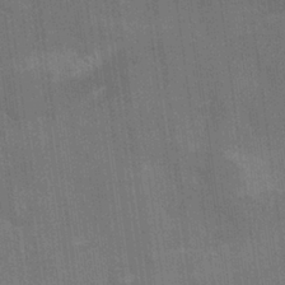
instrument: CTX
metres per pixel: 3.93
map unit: Nhu
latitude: 25.8961
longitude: -54.4790
